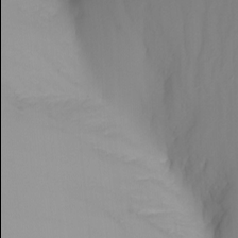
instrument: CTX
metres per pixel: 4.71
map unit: Nhu
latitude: -8.3306
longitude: -81.9906
